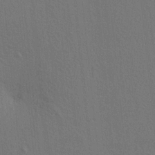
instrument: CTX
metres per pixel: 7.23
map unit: lAa
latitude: 4.5168
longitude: -113.1592
